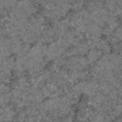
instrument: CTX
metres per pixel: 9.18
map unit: eAb
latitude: 46.5735
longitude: 117.8611
